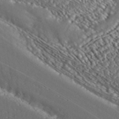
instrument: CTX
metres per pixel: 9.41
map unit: ANa
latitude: 40.0633
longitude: 30.4062
